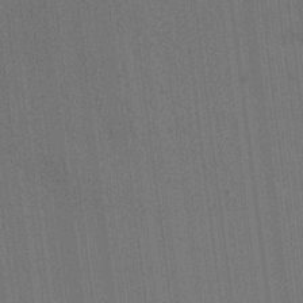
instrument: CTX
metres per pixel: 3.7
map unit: HNhu
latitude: 13.6694
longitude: 14.3496
